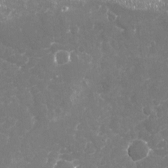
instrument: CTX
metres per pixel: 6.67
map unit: Nhu
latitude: -17.8801
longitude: -57.6315
